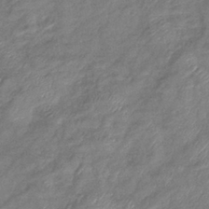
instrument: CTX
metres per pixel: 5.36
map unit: eHb
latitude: -39.0676
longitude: 78.1983
